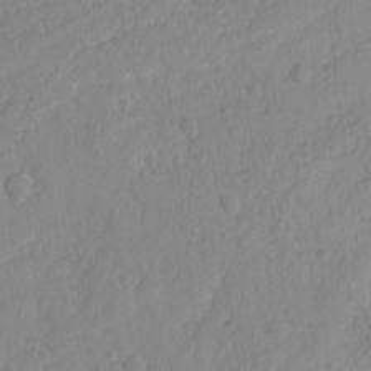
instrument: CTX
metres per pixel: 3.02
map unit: lAvf
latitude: -8.4818
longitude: -119.9150
